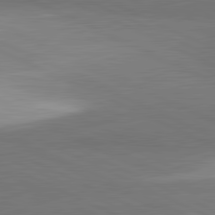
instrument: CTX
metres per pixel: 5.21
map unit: lApd
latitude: 81.6883
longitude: 157.3698
